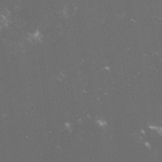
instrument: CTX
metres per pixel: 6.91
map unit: lHvf
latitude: -14.1039
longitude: -102.9702
